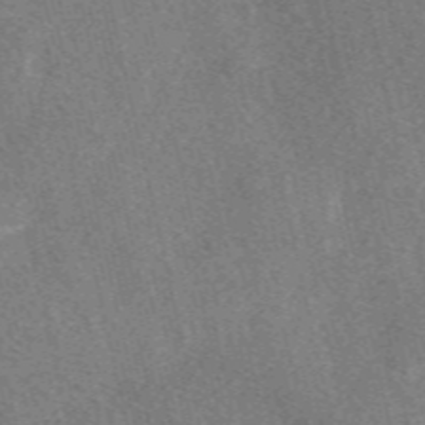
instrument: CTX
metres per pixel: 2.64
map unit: eAb
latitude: 47.9717
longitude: 118.9353
